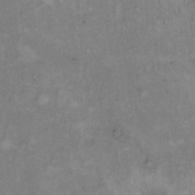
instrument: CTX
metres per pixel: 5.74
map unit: Hto
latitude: 11.0081
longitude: -60.3089
